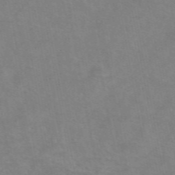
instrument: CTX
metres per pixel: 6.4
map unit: eAb
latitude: 48.7246
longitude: 120.7652
